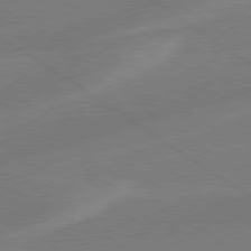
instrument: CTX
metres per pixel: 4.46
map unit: lApd
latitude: 79.0837
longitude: -143.1025
